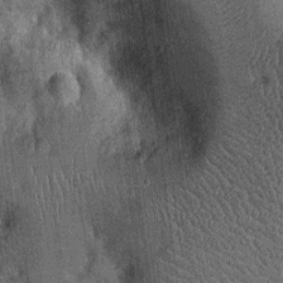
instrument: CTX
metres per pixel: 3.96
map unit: Nhu
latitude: -12.8975
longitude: -22.4790
